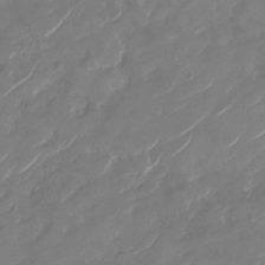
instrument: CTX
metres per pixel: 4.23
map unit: Nhu
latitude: -29.1998
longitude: -72.3090
